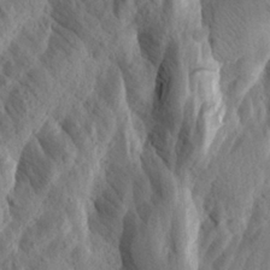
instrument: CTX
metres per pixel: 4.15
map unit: Aa
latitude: 24.2144
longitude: -144.0822
